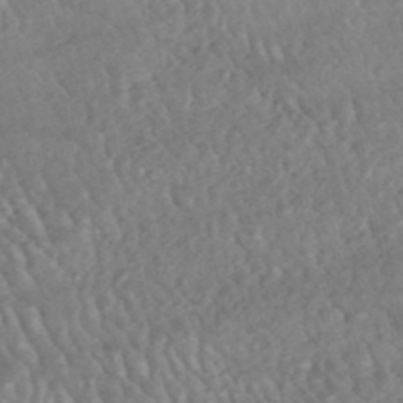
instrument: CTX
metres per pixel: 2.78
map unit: HNhu
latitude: -48.5763
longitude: 102.6330
